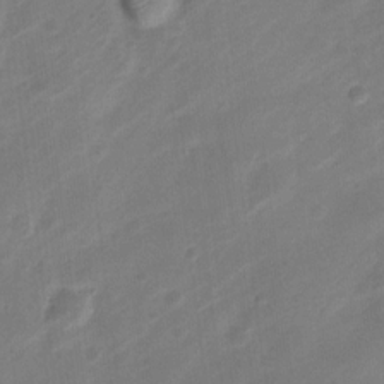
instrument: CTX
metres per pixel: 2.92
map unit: Nve
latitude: -20.9730
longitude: 107.3321
